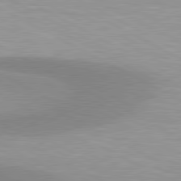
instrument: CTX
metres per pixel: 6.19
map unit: lApd
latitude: 80.7435
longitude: 157.8989
